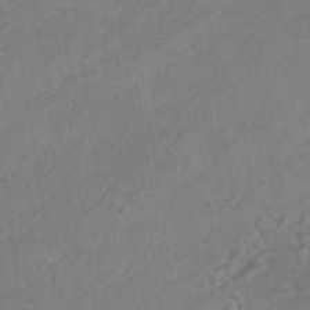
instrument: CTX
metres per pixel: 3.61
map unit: HNhu
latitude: -43.3320
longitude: 94.4062
